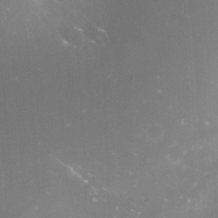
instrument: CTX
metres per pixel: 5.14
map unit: Nve
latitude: -18.1417
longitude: -59.3860
